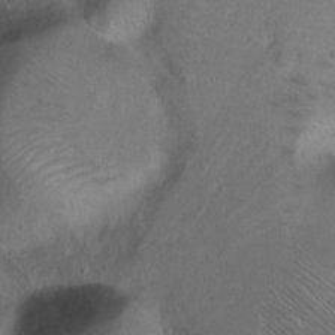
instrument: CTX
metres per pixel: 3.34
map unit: Ht
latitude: 0.4223
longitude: -37.7261
